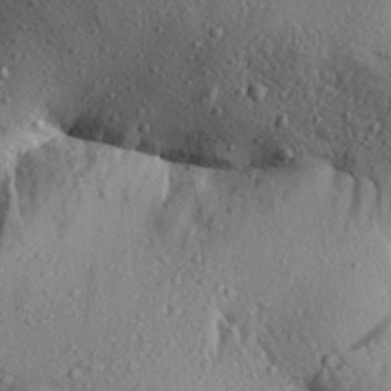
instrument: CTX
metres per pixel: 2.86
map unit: Aa
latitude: 31.3482
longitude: -134.3656
